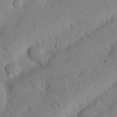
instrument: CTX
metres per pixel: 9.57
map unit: Nhu
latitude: 20.8002
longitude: -74.4790
